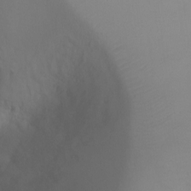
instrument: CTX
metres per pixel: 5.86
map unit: Ht
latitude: -5.9367
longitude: -27.1970
